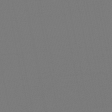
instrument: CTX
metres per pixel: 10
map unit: lHb
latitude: -46.8408
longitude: 67.4643
